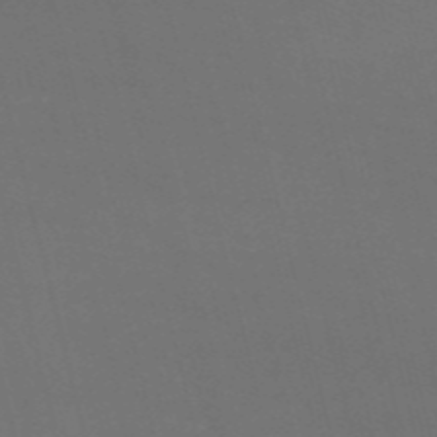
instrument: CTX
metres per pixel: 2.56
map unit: HNb
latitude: -54.4818
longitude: -37.4049
